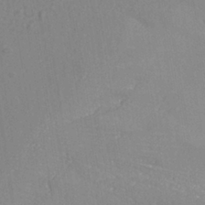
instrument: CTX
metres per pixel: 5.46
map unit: ANa
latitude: -38.7652
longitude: 95.6721
